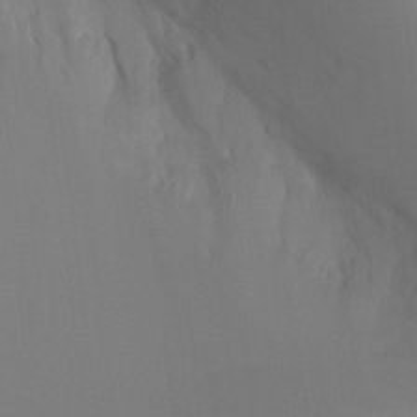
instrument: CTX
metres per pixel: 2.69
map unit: Ht
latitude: -5.7099
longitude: -25.7071
